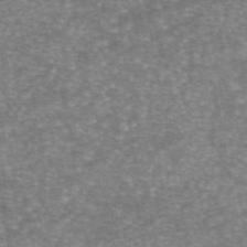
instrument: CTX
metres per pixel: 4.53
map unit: eAb
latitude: 46.0633
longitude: 104.7085
